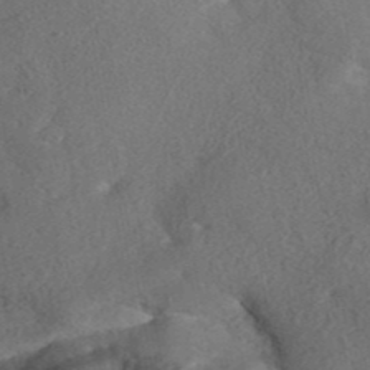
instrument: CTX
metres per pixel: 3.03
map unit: ANa
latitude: 42.1767
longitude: 33.1809
